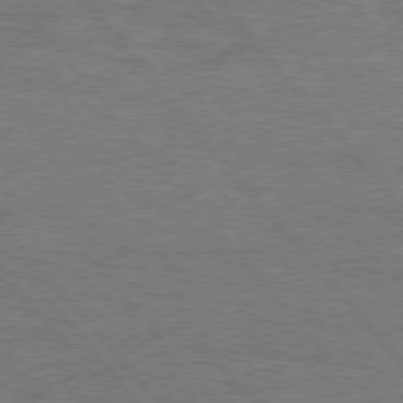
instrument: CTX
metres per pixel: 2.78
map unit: Hpe
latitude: 75.8394
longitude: -151.8961
